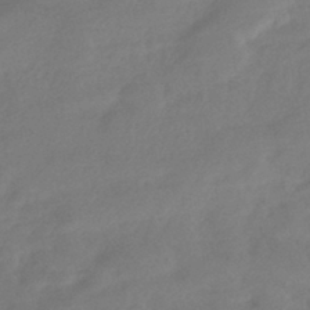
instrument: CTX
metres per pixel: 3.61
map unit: HNhu
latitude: -42.6707
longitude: 90.9731
